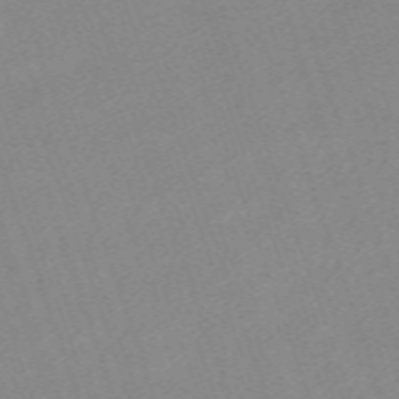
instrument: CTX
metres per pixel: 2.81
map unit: eHh
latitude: -64.0283
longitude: 50.8408
